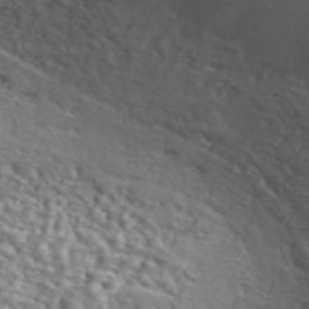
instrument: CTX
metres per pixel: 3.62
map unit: ANa
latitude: 46.8569
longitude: 26.3684
